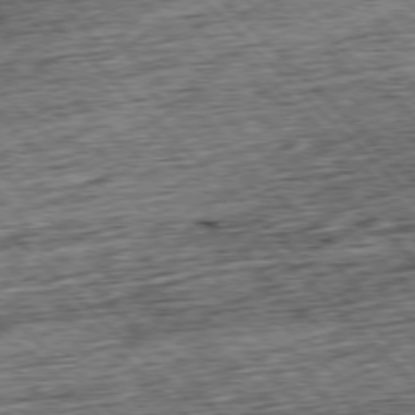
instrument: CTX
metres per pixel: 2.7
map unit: Hpe
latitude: -77.5588
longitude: 13.5588
